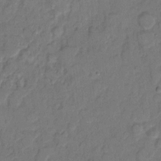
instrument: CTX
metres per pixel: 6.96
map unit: eHh
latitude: 8.8758
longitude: -62.0633
